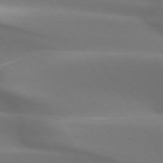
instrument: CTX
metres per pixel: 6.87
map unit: lApd
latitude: 73.3482
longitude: -50.5356
